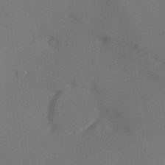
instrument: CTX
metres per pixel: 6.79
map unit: Hve
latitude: 14.0822
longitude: -90.9136
